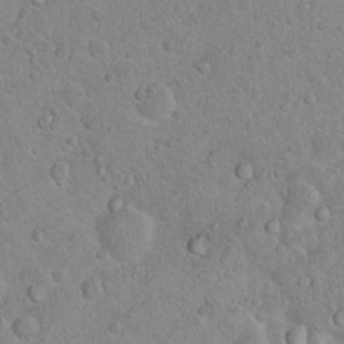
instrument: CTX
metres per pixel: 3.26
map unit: Nhu
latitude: 14.0255
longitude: -28.3656
